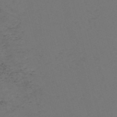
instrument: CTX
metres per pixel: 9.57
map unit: Nve
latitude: -57.7855
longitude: 53.1431
